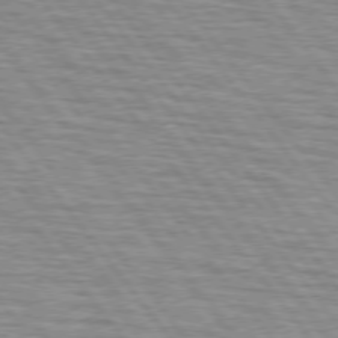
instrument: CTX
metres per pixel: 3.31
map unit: lApd
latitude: 75.3671
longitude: -75.7828
